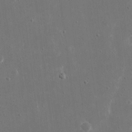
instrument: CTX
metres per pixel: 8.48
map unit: eHh
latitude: 17.8394
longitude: -72.1578
